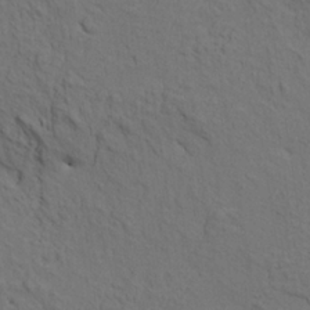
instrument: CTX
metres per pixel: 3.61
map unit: HNhu
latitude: 11.3293
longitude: 23.1809
